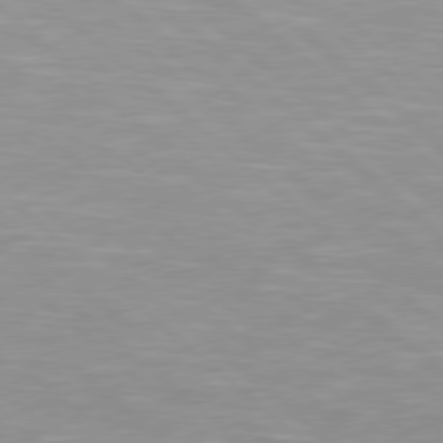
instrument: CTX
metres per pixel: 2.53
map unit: Hpe
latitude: 78.2145
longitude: -140.4601
